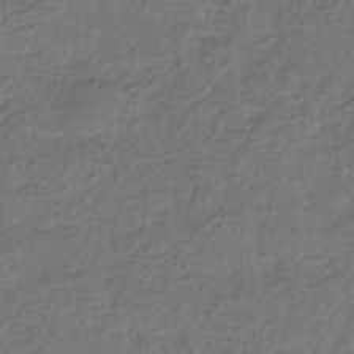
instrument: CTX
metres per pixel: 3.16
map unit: HNhu
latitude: -43.9745
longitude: 97.3510
